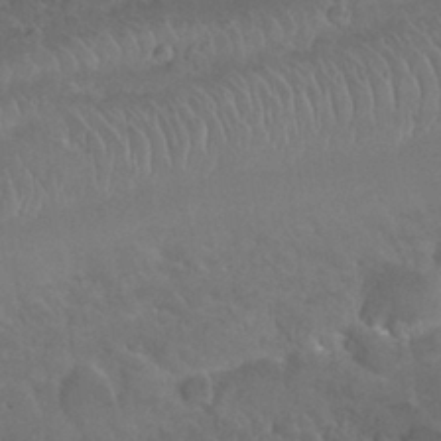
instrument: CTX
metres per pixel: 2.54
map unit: Nhu
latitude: 29.9717
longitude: -52.6491
